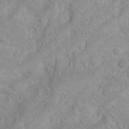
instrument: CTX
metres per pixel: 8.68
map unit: Htu
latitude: -6.0850
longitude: -68.7057
